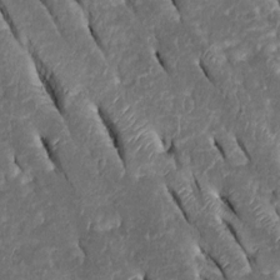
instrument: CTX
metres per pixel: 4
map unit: Htu
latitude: -0.4440
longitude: 148.5196
